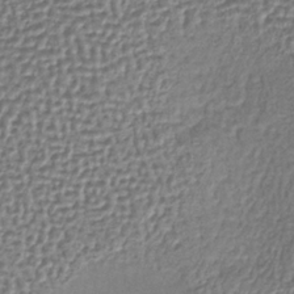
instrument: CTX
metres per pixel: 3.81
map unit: lHb
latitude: -36.0283
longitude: 61.4832
